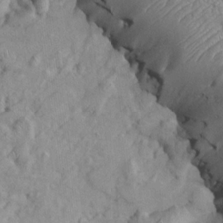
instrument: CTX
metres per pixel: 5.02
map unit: Htu
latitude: -6.5951
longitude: 153.8611
